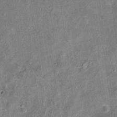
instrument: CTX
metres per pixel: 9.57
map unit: Nhu
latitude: -18.4818
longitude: -56.4034
